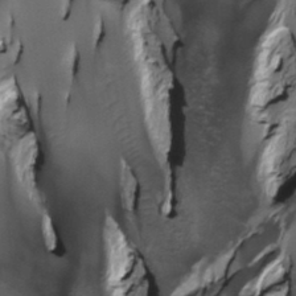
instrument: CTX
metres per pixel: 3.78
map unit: Htu
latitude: -5.3887
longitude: 150.6707
